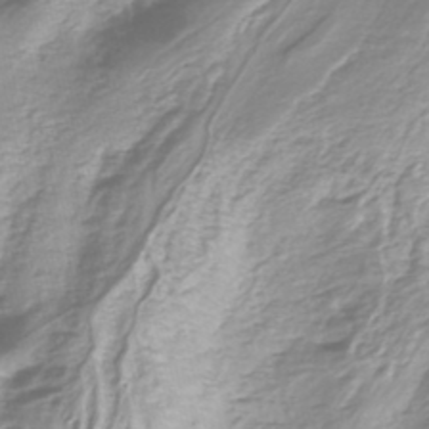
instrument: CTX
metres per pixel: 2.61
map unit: Nhe
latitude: -45.1431
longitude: 152.8786
